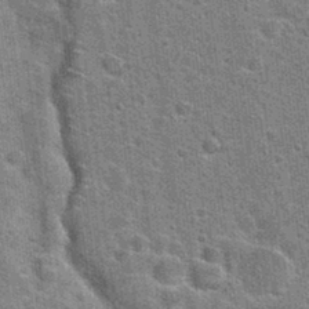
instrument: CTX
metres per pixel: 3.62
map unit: Hto
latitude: 24.0255
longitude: -47.5371
